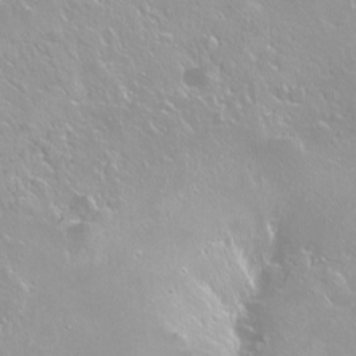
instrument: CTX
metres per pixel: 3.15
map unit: Hto
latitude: -6.5384
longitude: -48.1578
